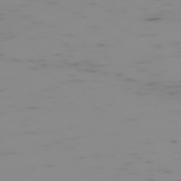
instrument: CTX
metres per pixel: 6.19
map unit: Hpe
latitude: -74.0283
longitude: 6.8786
